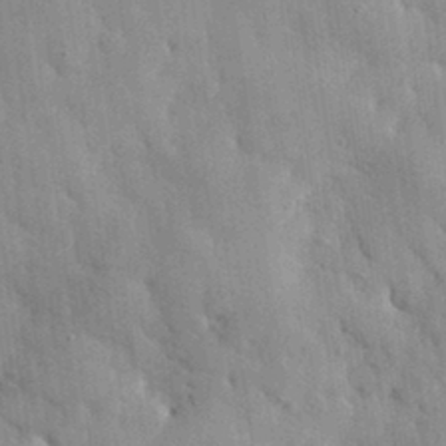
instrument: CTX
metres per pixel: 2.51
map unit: eHh
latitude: 31.1970
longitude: -73.0459
